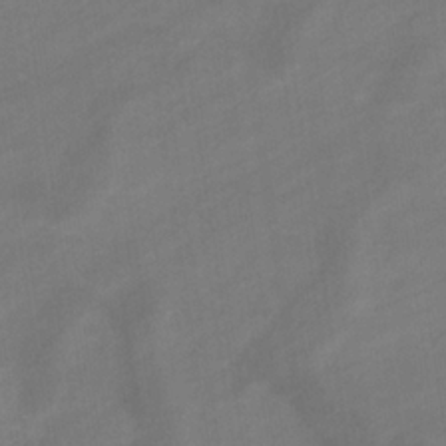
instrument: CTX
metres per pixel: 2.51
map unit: eHb
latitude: -33.4077
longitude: 72.5385
